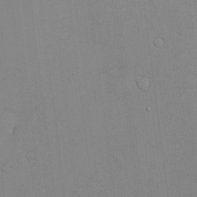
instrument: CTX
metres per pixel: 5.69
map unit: Hve
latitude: -11.2376
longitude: 174.1794
